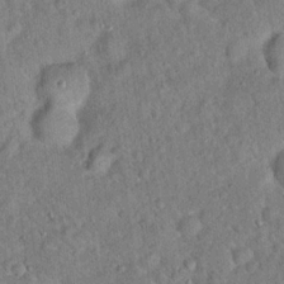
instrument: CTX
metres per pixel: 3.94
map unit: Hto
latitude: 17.4804
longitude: -52.5924
